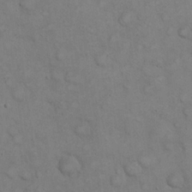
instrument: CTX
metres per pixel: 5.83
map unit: eHh
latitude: 21.5938
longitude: -59.4615
